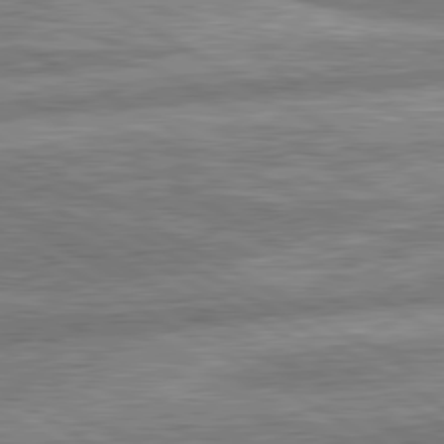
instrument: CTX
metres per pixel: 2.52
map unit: lApd
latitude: 80.8191
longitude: -165.1970
